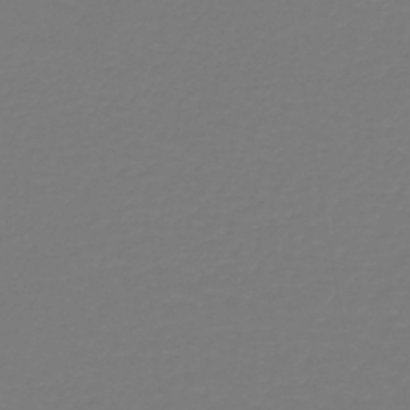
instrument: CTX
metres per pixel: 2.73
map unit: lHb
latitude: -42.6518
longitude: 63.9556
